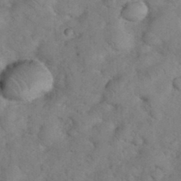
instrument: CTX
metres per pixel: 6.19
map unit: eHh
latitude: 36.2712
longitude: -64.8191
